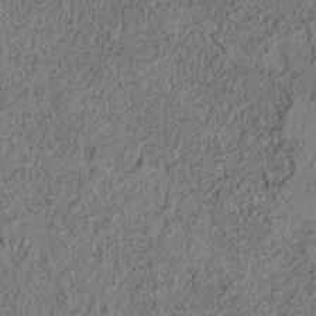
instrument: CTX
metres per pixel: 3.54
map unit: lAvf
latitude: 5.5560
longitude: 168.1605
